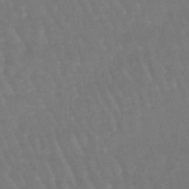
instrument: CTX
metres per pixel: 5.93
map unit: eHb
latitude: -46.5007
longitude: 79.0864
